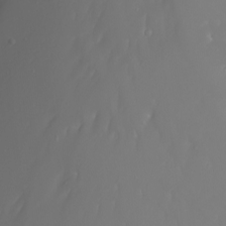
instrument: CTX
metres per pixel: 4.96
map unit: Nhu
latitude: -7.4265
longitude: -82.5734
